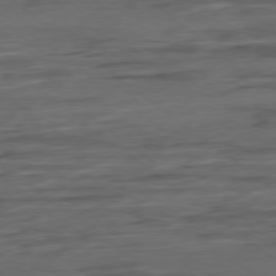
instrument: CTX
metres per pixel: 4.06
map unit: Hpe
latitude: -79.1809
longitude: -19.8394
